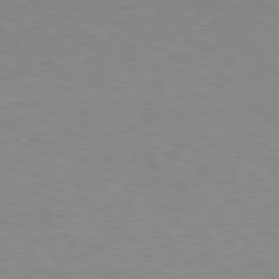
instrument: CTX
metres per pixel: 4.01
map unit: Hpe
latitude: 78.2901
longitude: -166.1577
